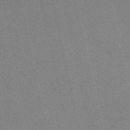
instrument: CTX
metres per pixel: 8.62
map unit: HNb
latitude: -51.9367
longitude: -50.9324
